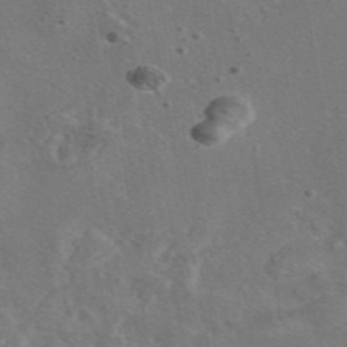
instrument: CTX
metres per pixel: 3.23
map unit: eAb
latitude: 46.4790
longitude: 107.8801
